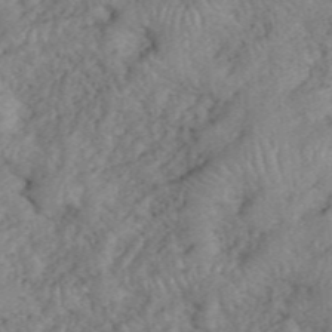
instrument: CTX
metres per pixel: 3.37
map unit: eHh
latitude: 39.1970
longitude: -56.0822
